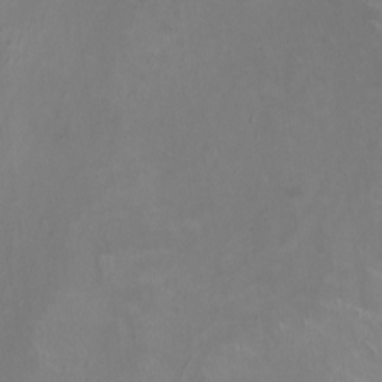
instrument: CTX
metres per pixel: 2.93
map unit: HNhu
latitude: -0.4629
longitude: -4.7435
